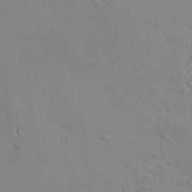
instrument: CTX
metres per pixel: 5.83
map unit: HNhu
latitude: 6.0444
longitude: 0.8786
